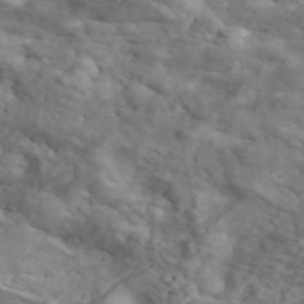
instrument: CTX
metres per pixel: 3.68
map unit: ANa
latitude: 41.8205
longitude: 14.7652
